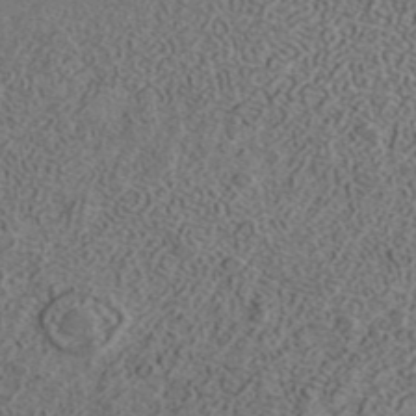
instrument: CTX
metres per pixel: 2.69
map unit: ANa
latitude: 41.9717
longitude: 26.6329
